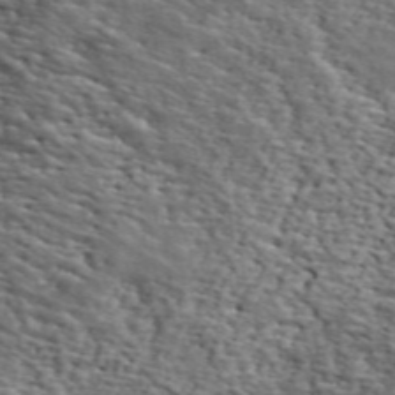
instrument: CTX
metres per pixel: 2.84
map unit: lHvf
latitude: 38.9891
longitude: -87.1592
